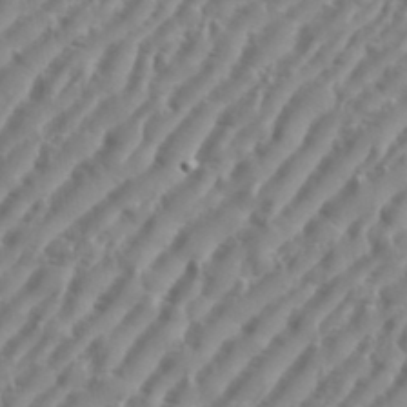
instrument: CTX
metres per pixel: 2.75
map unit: eHh
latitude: 36.2712
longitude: -134.3845
